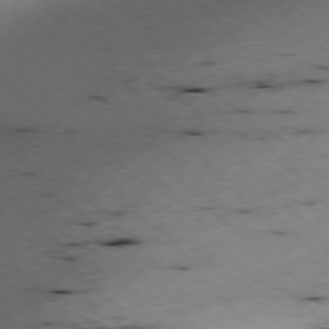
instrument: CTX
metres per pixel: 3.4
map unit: Ap
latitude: -76.8786
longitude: -60.4601
